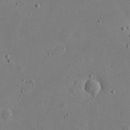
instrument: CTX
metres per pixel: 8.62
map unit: eHh
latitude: 21.4049
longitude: -68.8191
